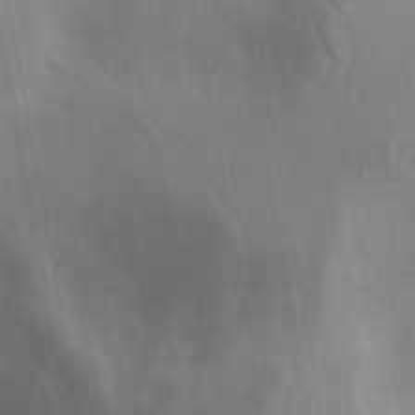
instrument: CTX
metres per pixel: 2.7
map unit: Ave
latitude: 0.4223
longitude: -113.0458
